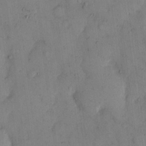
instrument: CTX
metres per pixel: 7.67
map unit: eHh
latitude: 12.9892
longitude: -62.6680
